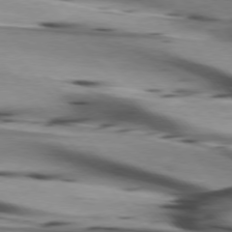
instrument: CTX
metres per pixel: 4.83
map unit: lApd
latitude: 75.5749
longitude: -66.2144
